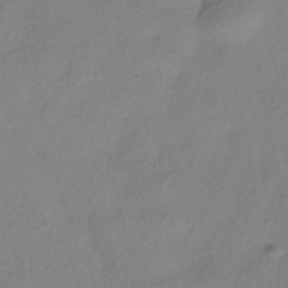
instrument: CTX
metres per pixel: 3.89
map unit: HNhu
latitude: -40.9353
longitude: 98.8030
